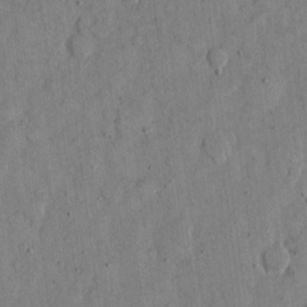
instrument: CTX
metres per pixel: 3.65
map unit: eHh
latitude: 11.8772
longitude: -69.2348
